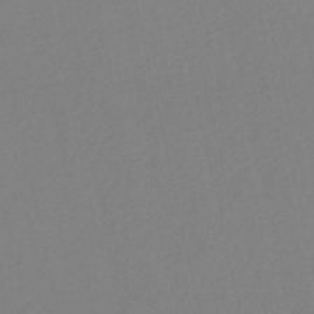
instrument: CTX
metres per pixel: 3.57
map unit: eHh
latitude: -53.5399
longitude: -24.3089
